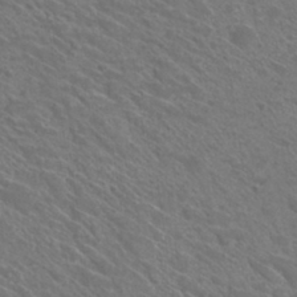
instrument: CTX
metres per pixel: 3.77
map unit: Hto
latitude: 30.8380
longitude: -47.1026
